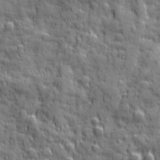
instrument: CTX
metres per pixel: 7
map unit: Ave
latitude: 19.5182
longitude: -132.5924
